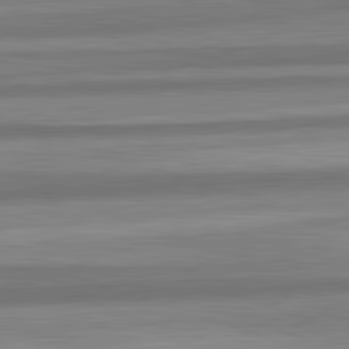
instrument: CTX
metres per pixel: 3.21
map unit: lApd
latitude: 82.6490
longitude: 178.9352
